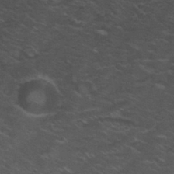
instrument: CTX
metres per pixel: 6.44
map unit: Hto
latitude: 32.1578
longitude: -50.5545
